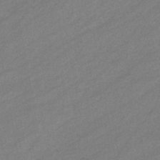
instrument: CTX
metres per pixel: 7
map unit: eHb
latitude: -40.0094
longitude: 82.4440
